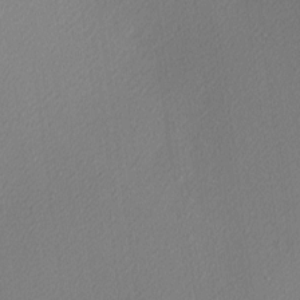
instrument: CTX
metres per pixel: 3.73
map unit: Nhu
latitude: 1.0458
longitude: -77.4048
